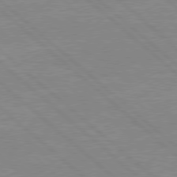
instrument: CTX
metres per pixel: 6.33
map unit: Hpe
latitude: 77.8772
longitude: -123.4615
